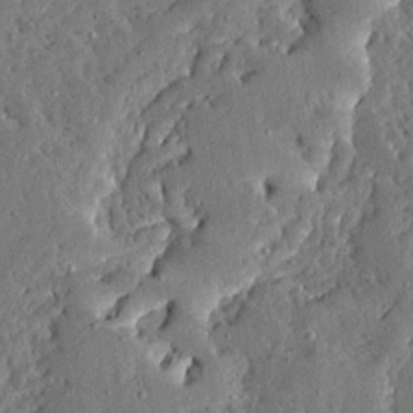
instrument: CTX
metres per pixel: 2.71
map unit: Ave
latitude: 13.4238
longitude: -137.1592
